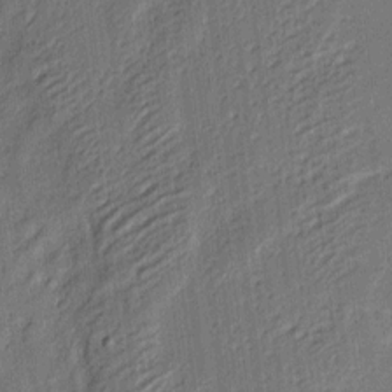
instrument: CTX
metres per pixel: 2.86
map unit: eHh
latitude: 4.4412
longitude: -77.2915
